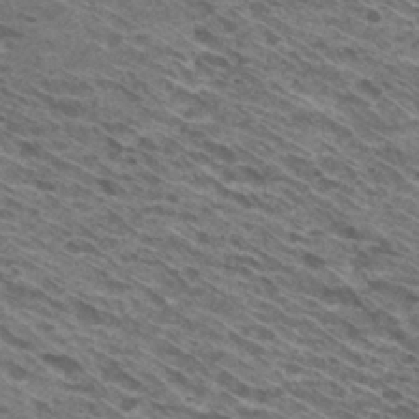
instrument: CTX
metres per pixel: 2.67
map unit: Hto
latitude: 30.5546
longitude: -45.1214
